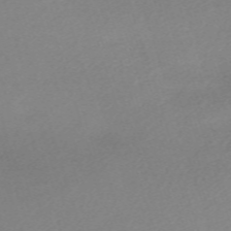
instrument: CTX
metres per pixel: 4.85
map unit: eHh
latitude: -61.8233
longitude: 53.2565
